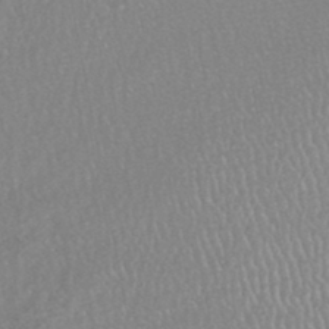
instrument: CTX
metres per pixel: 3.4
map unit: HNhu
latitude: -47.5210
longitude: 98.1228
